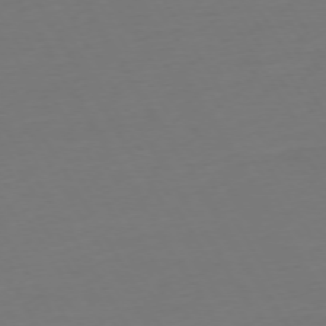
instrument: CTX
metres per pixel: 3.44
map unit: Ap
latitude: -74.7652
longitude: -68.7813
